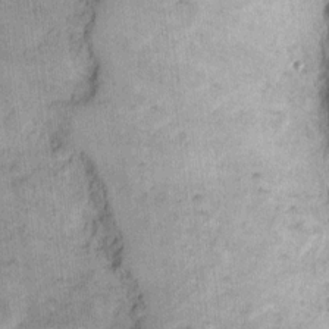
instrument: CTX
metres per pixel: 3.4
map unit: eHh
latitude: 11.2159
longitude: -65.5371
